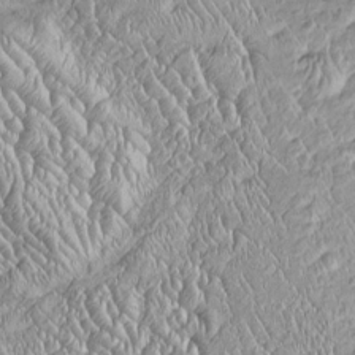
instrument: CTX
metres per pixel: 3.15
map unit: Htu
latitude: -5.4076
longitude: 157.3132
